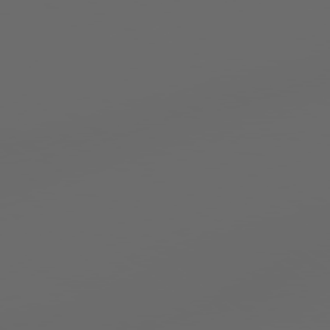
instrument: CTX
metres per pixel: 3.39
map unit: Hpe
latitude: 77.8961
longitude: -178.1956
